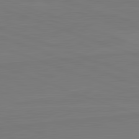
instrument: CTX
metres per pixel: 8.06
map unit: lApd
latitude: 82.2333
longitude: 164.2551
